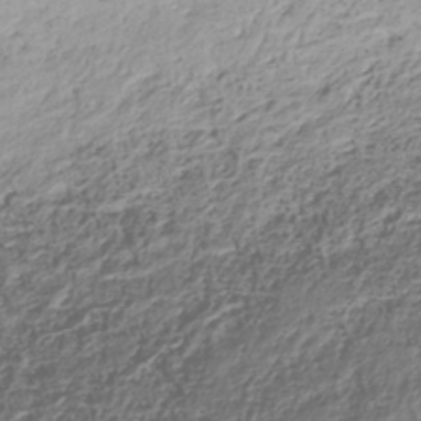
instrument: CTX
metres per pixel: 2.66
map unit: HNhu
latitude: -42.3873
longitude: 107.1809
